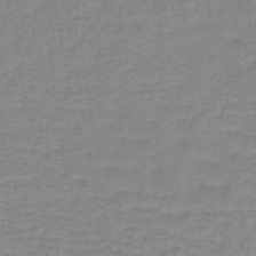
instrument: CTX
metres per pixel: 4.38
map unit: lHb
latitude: -40.9730
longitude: 64.0283
